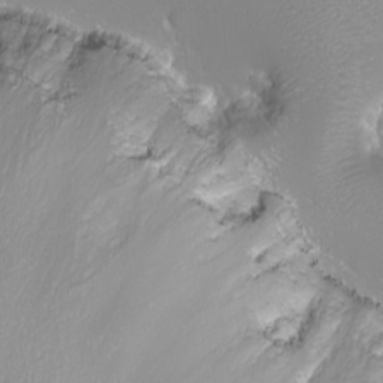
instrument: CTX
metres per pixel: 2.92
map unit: eHh
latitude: -8.9919
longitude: -70.1767
